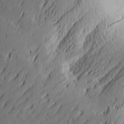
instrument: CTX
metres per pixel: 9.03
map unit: Htu
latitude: -2.7652
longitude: -177.1025
